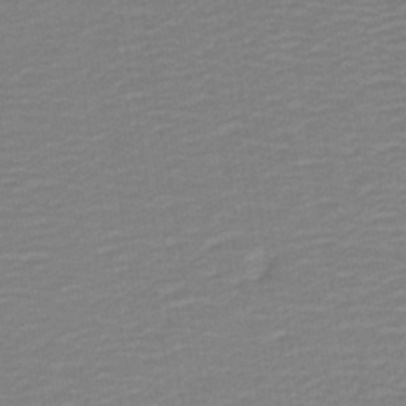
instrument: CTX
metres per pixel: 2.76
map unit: HNb
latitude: -40.8219
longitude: 50.9731
